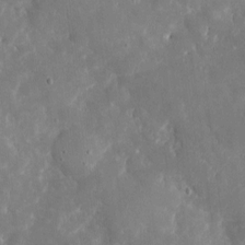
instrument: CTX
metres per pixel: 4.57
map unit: eHh
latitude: 5.4048
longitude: -70.0822
